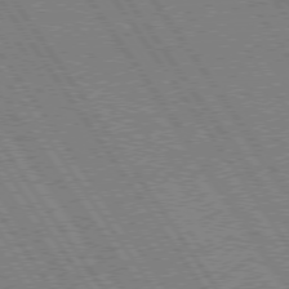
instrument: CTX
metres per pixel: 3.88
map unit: lApd
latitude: 74.7246
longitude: -80.2145
